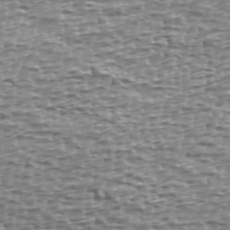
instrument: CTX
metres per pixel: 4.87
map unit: Ave
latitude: 40.1766
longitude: -112.6112
